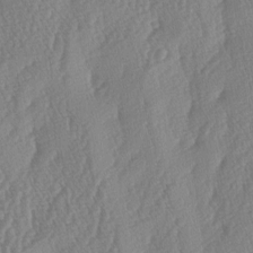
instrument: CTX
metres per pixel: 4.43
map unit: lAa
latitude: -6.1228
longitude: -130.2523
